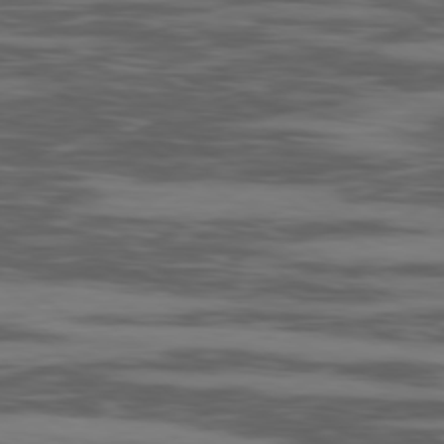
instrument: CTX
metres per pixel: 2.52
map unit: Ap
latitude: -80.0283
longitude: -103.2915
